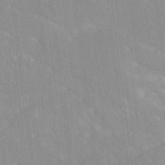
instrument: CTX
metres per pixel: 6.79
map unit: Ave
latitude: 19.7071
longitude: -136.4412
